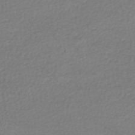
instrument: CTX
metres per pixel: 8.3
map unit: HNhu
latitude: -47.6910
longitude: 102.8408
